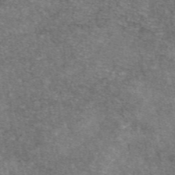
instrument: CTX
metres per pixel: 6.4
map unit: eAb
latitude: 46.9703
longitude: 103.0864
